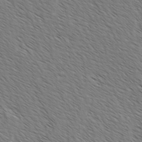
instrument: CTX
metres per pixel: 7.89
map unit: lAvf
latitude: -2.2739
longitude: -113.2348
